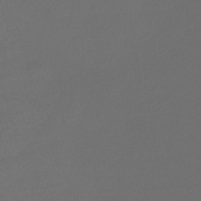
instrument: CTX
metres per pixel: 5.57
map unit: lHb
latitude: -47.1431
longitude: 63.5966
